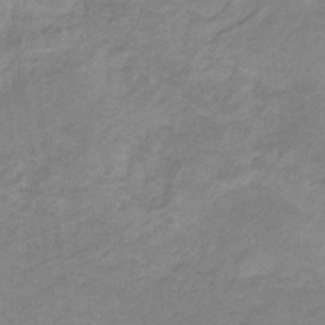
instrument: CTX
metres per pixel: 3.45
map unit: lHb
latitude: -31.5966
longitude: 66.7841
